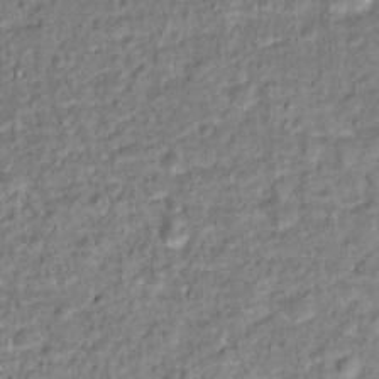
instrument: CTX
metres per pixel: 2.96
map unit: Hto
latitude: 13.4804
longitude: -38.1956
